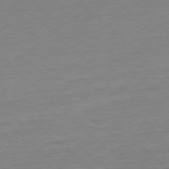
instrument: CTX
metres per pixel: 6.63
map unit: Ap
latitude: -77.2943
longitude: -97.0269
